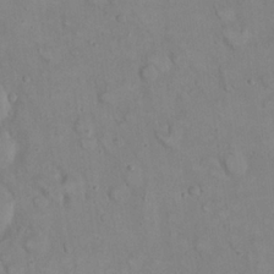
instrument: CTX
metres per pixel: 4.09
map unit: eHh
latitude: 22.2711
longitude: -61.9528
